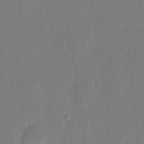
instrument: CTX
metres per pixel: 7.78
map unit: eHh
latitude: 7.3860
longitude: -68.8191
